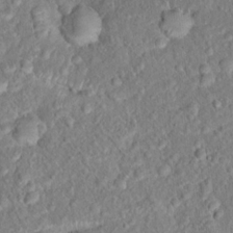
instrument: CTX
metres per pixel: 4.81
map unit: Hto
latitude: 15.9151
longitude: -41.2159
